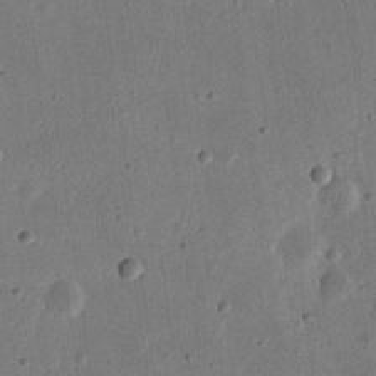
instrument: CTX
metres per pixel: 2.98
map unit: eHh
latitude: 21.7639
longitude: -69.5182
